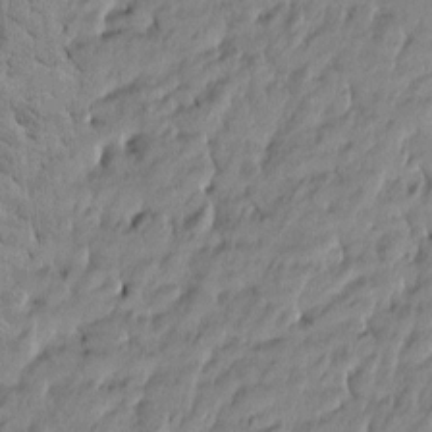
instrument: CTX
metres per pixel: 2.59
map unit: Htu
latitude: -4.6896
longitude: 177.0486
